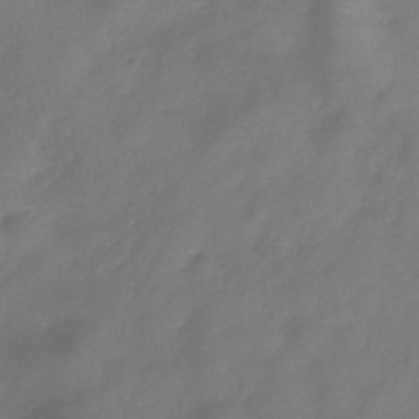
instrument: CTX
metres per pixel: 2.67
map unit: Hve
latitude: -32.6897
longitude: 92.3684
